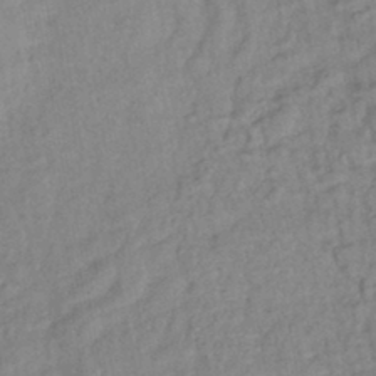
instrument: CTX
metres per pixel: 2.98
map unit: eHb
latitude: -42.5762
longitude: 83.4076
